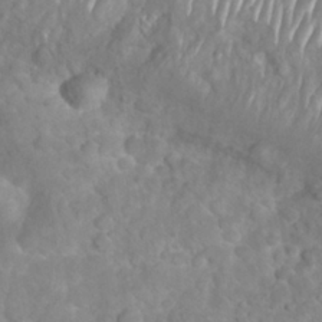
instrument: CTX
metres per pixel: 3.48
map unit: Nhu
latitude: 27.0836
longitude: -63.7639
